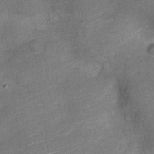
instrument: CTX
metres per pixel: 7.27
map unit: Nve
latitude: -19.0297
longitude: 108.5952
